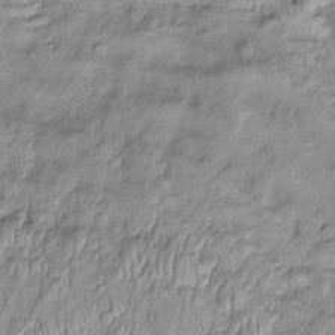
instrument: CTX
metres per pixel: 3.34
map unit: Htu
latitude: -4.9541
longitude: 158.9164
